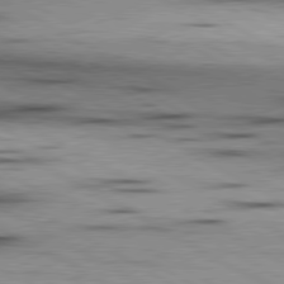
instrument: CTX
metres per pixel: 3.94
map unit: lApd
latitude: 80.2522
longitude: 157.1998
